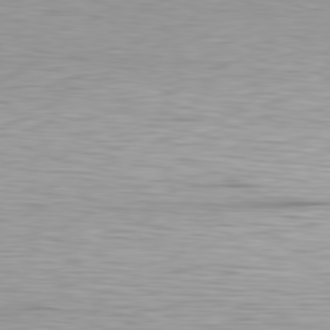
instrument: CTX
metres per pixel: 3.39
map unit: Ap
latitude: -81.5021
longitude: -80.3089
